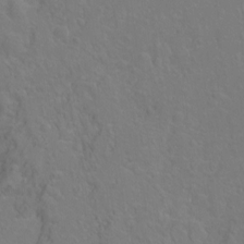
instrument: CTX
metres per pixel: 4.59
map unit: Ht
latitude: -6.7085
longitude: -37.2348
